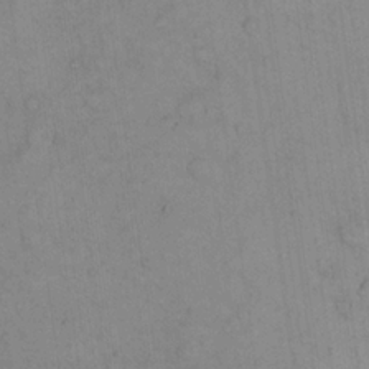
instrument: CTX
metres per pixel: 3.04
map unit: eHh
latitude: 22.7057
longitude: -58.5924
